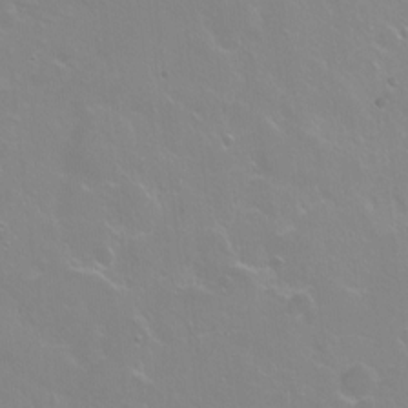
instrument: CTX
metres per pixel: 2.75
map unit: Nhu
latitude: -7.7288
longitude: -43.8583
